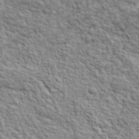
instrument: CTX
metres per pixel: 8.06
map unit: lHvf
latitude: 38.2711
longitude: -88.6113
